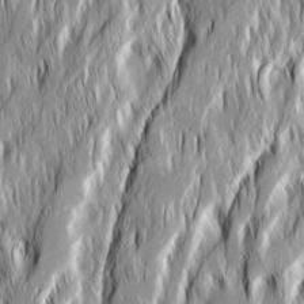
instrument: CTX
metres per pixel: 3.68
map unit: Ave
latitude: 14.9325
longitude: -135.1781
